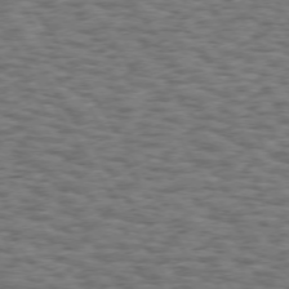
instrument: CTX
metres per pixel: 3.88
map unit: Hpe
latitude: 73.2726
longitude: -130.5168
